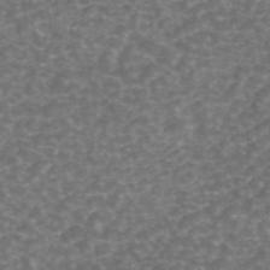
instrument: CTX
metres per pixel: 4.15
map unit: ANa
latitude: 44.6679
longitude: 25.5210
